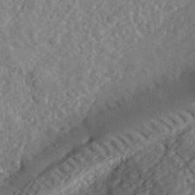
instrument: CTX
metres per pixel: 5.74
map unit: lHvf
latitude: 35.8394
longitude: -85.6316
